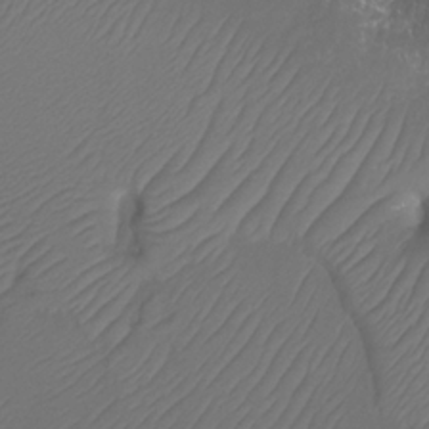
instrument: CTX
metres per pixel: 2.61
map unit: Htu
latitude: -14.0661
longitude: -47.1215
